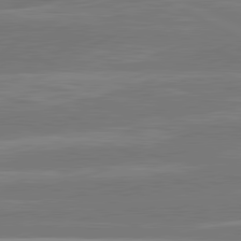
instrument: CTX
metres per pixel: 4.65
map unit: lApd
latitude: 81.4048
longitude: -134.8191
